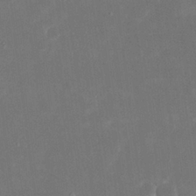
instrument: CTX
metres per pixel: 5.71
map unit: eHh
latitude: 20.2901
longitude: -69.1025
